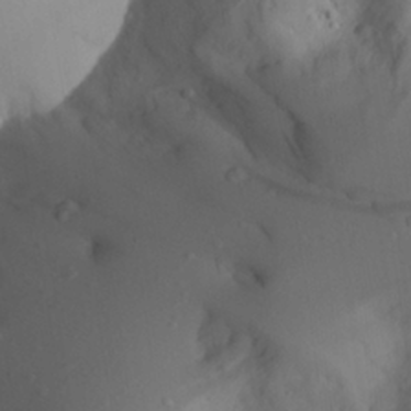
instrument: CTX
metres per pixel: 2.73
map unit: Aa
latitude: 24.5545
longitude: -131.9906
